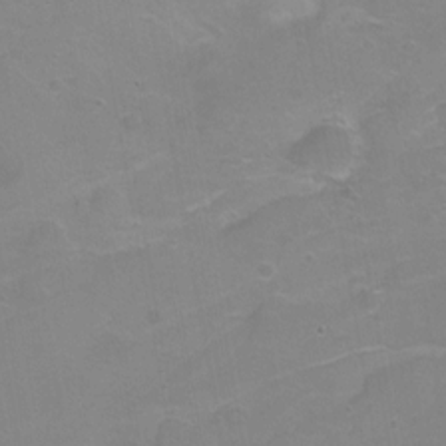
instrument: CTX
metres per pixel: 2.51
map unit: Ht
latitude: 0.4979
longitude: -45.9150
